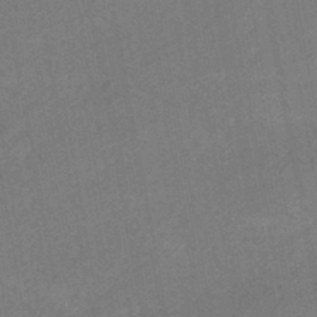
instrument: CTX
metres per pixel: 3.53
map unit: HNhu
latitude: -44.7841
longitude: 92.3306
